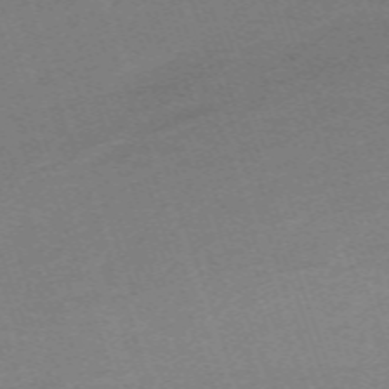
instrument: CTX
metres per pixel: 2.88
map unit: eHh
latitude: -64.1228
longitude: 49.7667
